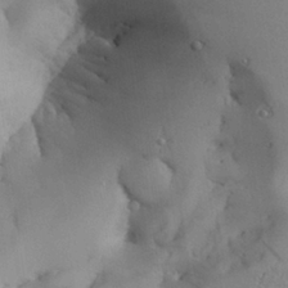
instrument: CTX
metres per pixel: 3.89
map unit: Aa
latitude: 25.5371
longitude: -129.1970
